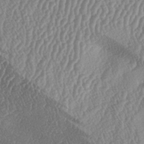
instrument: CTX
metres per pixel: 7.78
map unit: lAa
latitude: -5.4832
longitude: -129.7072
